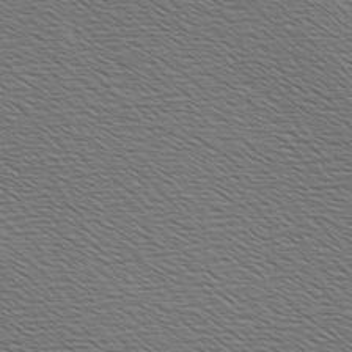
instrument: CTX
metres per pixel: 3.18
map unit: Hve
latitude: 3.3104
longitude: -125.2348
